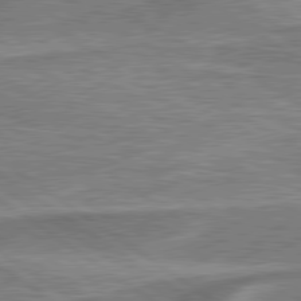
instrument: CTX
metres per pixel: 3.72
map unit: lApd
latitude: 79.8017
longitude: 171.8989
